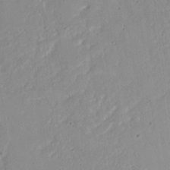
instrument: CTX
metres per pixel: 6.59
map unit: Nhu
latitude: 21.4616
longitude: -71.0269
